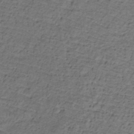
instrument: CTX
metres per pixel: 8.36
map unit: lHb
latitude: -32.2740
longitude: 66.0094
